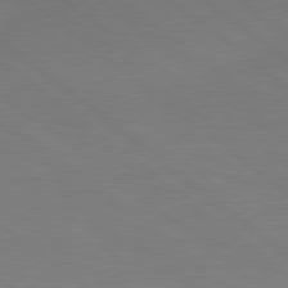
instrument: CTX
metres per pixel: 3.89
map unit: lApd
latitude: 79.0081
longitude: -150.3278
